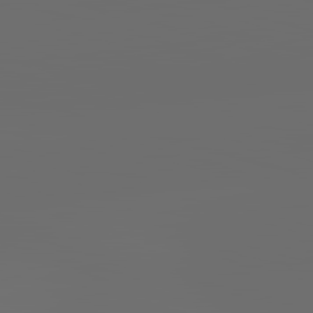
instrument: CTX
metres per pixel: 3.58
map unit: lApd
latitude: 83.7260
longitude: -130.4034
